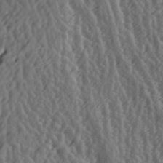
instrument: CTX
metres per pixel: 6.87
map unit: lAa
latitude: -6.8597
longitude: -123.9339
